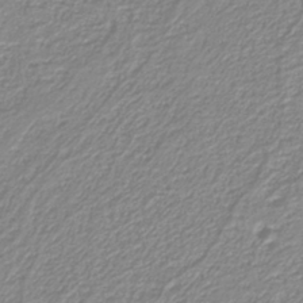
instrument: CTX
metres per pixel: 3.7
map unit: HNb
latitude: -40.2361
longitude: 51.3132
